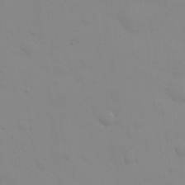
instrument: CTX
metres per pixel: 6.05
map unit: eHh
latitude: 24.6868
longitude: -65.5938
